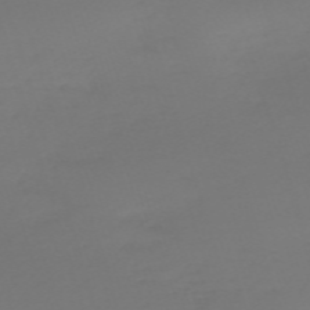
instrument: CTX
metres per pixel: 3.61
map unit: eHh
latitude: -61.6155
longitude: 51.6533
